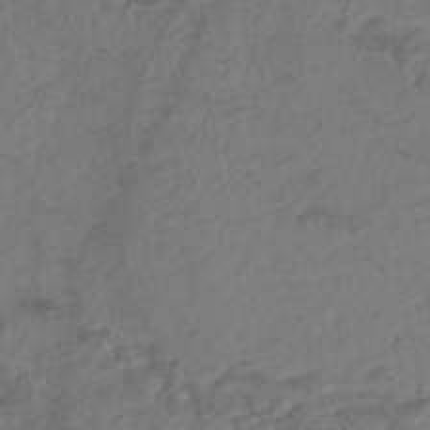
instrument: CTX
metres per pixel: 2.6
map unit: Nhe
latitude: -47.2754
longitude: -173.3670
